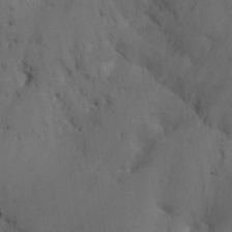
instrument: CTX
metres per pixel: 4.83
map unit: Nhu
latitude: -16.9731
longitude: -50.3467
